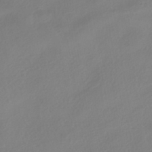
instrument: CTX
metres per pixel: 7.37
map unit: HNhu
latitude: -40.7841
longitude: 106.6519
